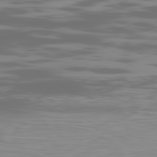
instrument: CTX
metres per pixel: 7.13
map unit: Ap
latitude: -80.2551
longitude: -70.4223
